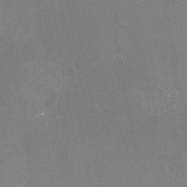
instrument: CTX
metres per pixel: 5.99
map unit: Nhu
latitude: -26.0661
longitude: -57.8772
